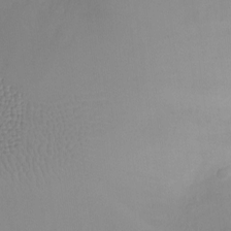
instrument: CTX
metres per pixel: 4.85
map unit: Ht
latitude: -8.3117
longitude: -23.9528
